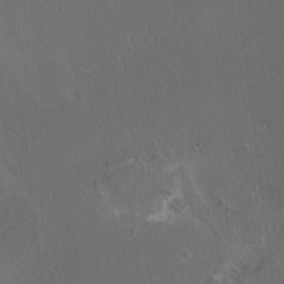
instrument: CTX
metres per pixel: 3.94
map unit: HNhu
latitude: 4.4979
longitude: 4.9163
